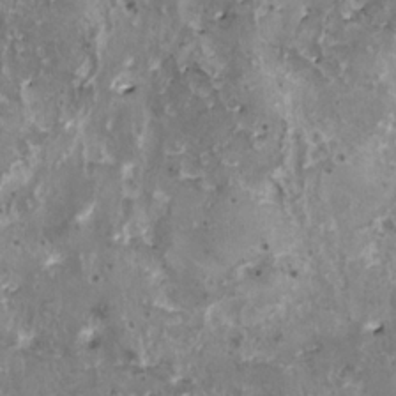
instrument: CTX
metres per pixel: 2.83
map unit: HNhu
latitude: 2.0255
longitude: 5.2187
